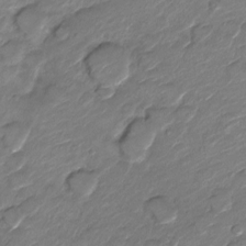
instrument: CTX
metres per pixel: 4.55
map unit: Nve
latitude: -17.5966
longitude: 107.4266
